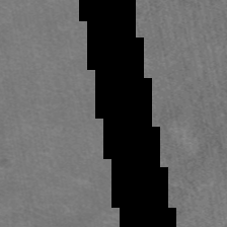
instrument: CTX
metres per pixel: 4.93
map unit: eAb
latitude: 47.8962
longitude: 106.2929
